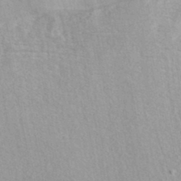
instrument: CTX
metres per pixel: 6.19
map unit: ANa
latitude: 37.7450
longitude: 16.1228
